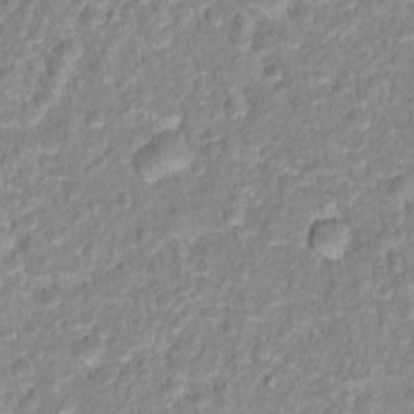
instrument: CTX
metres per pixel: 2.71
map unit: Hto
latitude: 16.4790
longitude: -37.0270
